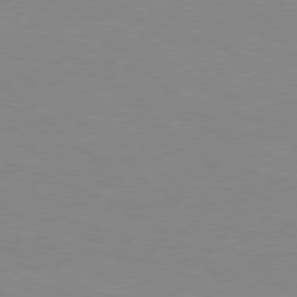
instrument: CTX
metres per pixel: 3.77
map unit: Hpe
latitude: 77.9150
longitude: -123.5749
